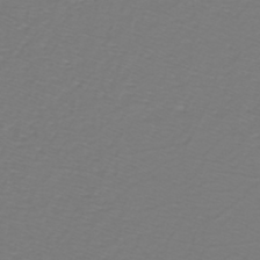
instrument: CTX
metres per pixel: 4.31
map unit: eHh
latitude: -42.9352
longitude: -33.3293
